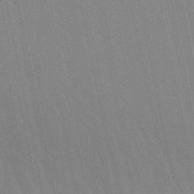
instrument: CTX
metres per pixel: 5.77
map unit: lHb
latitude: -49.8989
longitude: 69.4832
